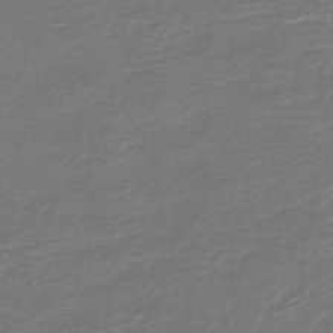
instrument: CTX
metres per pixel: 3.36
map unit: HNb
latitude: -47.0297
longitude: 53.4265
